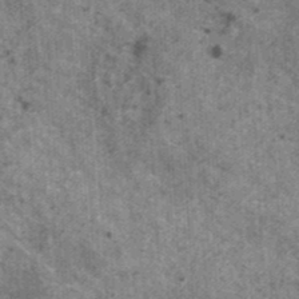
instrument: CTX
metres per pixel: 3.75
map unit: HNhu
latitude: 2.1578
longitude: 4.7841
